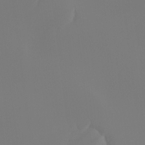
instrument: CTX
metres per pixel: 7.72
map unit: Hto
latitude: -8.5196
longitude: -46.1389
